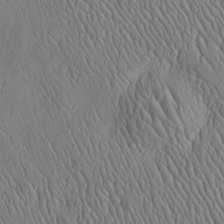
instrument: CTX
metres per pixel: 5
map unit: Htu
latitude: -3.7288
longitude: 157.1242
